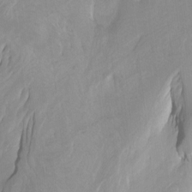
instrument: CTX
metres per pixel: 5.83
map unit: Htu
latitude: -3.6154
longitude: -73.9528
